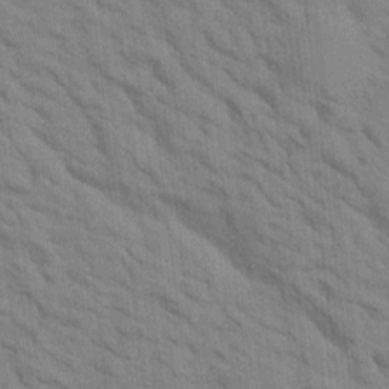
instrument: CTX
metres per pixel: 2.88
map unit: Htu
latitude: 2.3089
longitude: 143.3887
